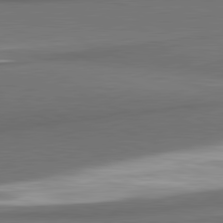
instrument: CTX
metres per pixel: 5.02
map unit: lApd
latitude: 81.7261
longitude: 173.8233
